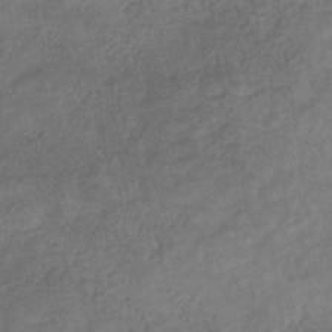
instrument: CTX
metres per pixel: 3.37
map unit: eHb
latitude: -35.3510
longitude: 81.0865
